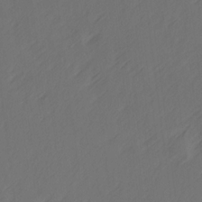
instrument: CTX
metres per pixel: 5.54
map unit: Ave
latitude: 14.3090
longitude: -105.8206
